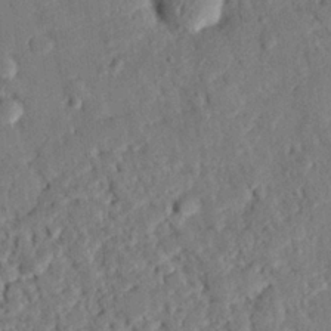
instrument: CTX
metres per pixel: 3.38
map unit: eHh
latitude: 26.2334
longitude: -81.0647
